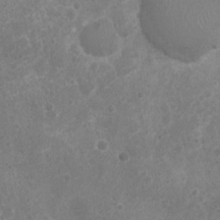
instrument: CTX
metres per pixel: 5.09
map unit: Nhu
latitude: 5.4048
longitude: -17.0081
